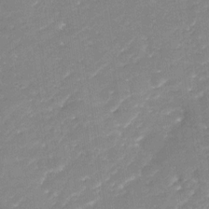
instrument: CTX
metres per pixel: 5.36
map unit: Nhu
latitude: -28.9353
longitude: -65.7639
